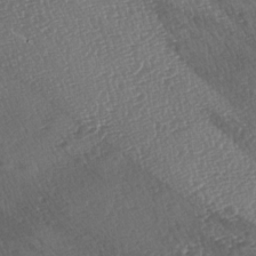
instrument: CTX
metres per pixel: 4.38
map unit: lAa
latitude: -3.6910
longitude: -123.1781
